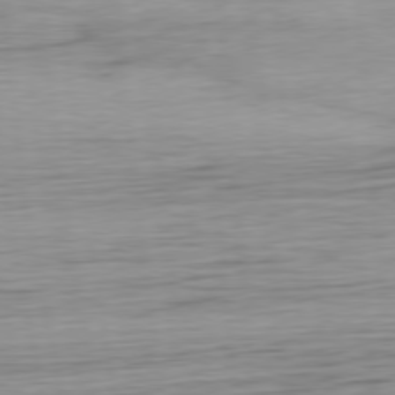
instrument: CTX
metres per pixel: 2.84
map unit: Ap
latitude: -76.8786
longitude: -73.4049
